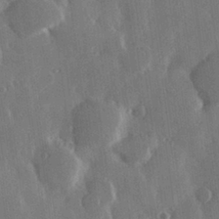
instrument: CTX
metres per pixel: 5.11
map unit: Hve
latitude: 28.2900
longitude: 149.4455
